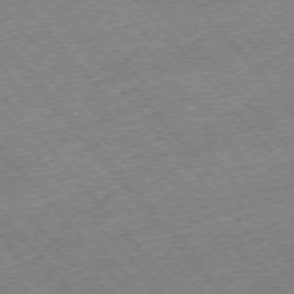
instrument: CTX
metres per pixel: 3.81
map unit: Hpe
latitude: -75.9367
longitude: -16.6491
